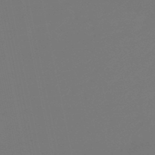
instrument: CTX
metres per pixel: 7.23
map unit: lHb
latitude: -50.8786
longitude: 79.9367
